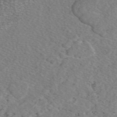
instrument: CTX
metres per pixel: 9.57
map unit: eAb
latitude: 49.0081
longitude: 108.3495
